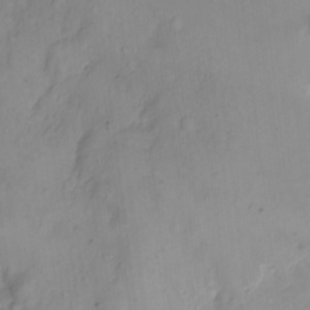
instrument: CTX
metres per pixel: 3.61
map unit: Nhe
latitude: -1.5399
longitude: -59.1970
